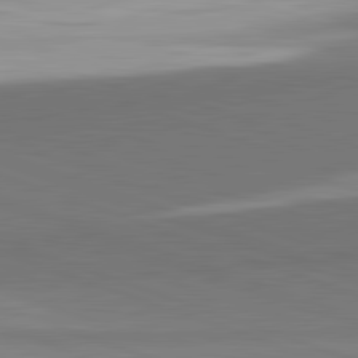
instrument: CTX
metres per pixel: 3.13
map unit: lApd
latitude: 82.2333
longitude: 148.7652
